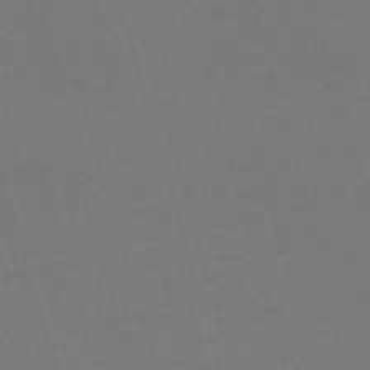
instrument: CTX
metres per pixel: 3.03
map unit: Nve
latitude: -58.9163
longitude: 60.8597
